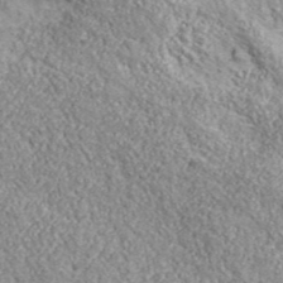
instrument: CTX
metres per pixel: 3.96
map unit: eHh
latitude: 43.5182
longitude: -89.8773
